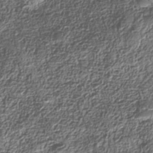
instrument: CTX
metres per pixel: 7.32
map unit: Nhe
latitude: -36.5951
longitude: -178.5924
